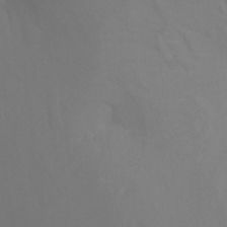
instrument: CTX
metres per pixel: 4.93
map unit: Ht
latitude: -10.8030
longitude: -34.5923
